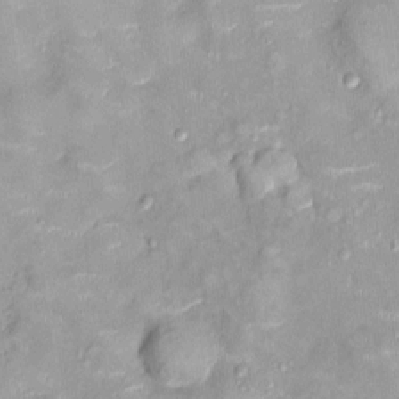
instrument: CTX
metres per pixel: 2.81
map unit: Ht
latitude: -4.8975
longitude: -14.3657
